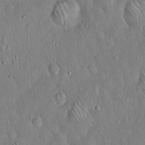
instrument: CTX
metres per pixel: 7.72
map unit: Hto
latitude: 16.6679
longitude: -57.6315
